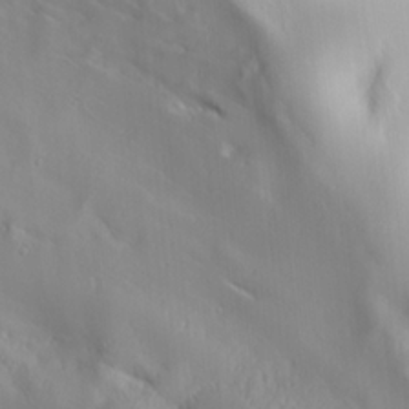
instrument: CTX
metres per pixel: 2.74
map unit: Ave
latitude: 21.0270
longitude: -137.8395
